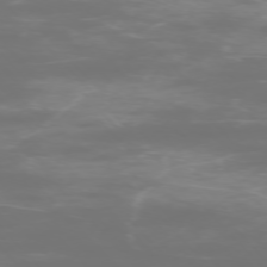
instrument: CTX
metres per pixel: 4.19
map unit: Ap
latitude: -75.6155
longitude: -75.5938
